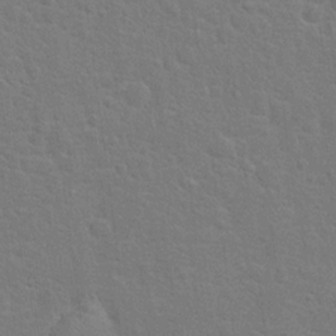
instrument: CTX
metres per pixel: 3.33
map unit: Hto
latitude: 17.1781
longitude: -41.2348
